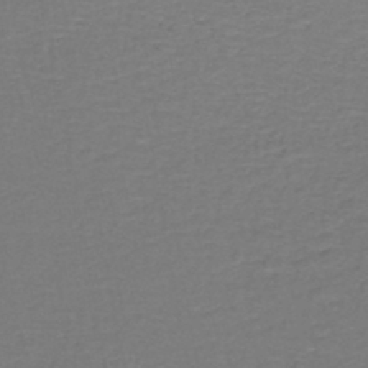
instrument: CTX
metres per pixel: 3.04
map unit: lHb
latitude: -43.5966
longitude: 57.5210
